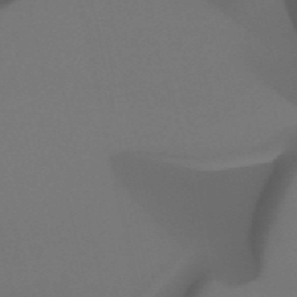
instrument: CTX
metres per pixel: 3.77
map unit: eHh
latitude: -53.1620
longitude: -24.6112
